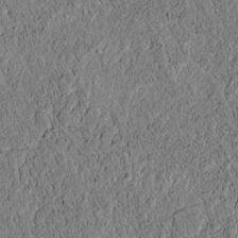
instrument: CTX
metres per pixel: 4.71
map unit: lAvf
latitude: 6.1767
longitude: 167.3132
